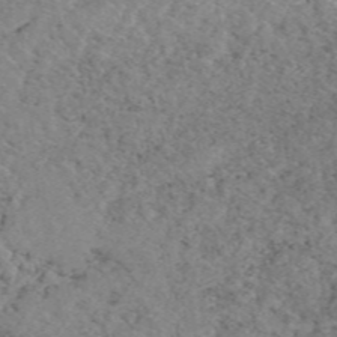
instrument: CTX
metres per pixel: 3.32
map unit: eAb
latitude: 49.2537
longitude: 108.6518
